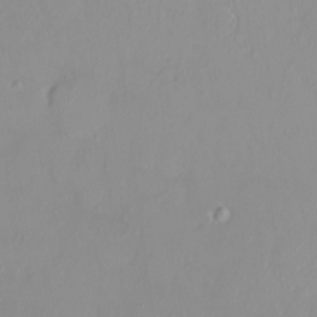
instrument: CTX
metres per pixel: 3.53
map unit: HNhu
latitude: 3.4993
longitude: 7.7855
